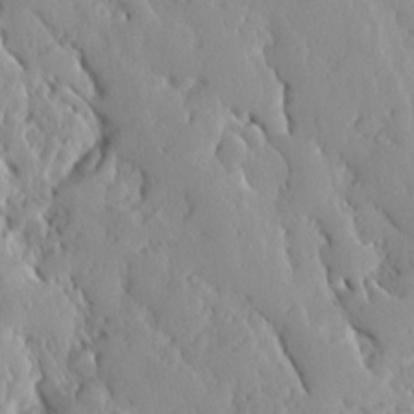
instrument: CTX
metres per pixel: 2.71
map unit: Ave
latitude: 13.0648
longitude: -135.2348
